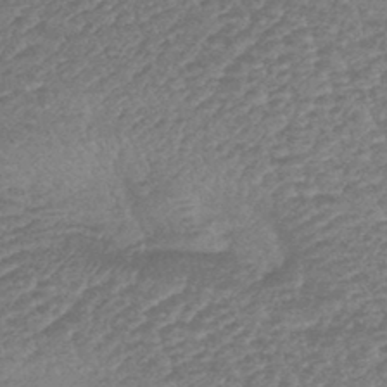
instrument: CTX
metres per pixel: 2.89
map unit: lHb
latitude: -44.0661
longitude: 81.0676
